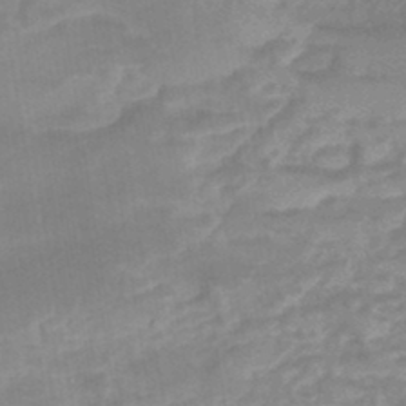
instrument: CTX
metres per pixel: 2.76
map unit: eHb
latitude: -45.0864
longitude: 85.0108
